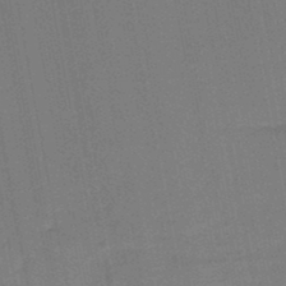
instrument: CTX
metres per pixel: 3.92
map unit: lHb
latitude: -47.2565
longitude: 69.6721
